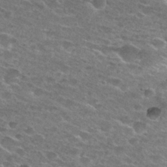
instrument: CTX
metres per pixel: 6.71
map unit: Hto
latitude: 27.7828
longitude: -47.1592
